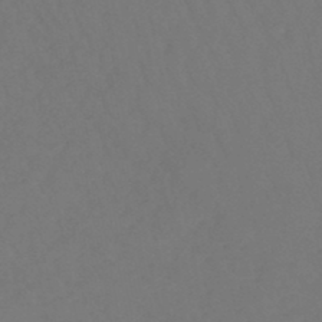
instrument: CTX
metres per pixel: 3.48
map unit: lHb
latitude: -46.6140
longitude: 65.7289
